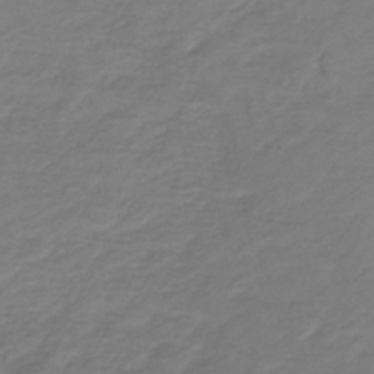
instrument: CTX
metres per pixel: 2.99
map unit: HNb
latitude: -42.9541
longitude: 52.4062
